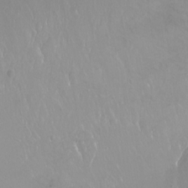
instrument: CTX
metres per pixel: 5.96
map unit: Hto
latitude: -14.2551
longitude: -42.9325
